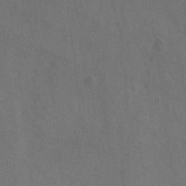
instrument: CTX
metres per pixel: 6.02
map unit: Hto
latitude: -10.2173
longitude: -36.4601
